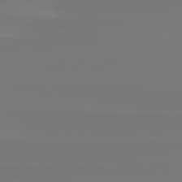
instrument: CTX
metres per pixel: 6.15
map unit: lApd
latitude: 81.8583
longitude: -135.4048
